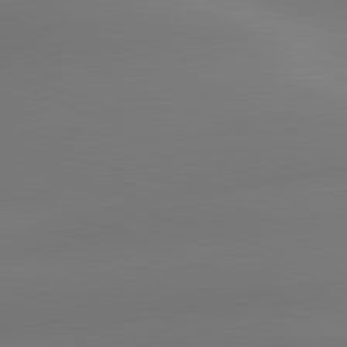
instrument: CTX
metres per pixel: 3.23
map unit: lApd
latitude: 81.5182
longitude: -162.0822
